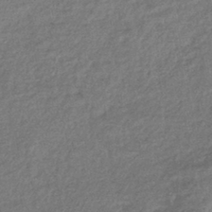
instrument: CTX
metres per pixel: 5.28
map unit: eHb
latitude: -39.9745
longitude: 81.5399
